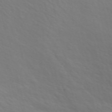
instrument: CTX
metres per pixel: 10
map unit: ANa
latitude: 48.5168
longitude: -75.3482
